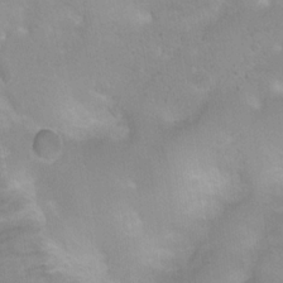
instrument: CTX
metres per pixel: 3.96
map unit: Ht
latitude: 4.3845
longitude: -19.8016
